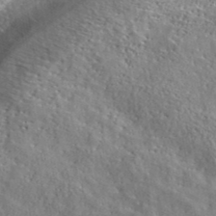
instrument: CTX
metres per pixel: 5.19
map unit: lHvf
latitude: 40.1766
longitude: -87.2348
